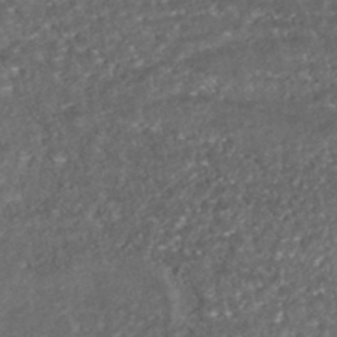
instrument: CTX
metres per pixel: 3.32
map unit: HNhu
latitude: -46.2550
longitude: 104.8975
